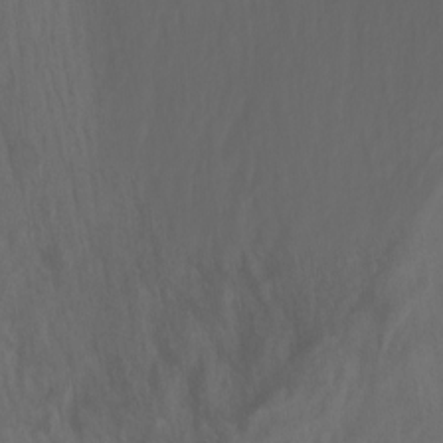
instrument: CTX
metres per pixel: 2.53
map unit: Nhu
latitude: -12.4251
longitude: -62.2901
